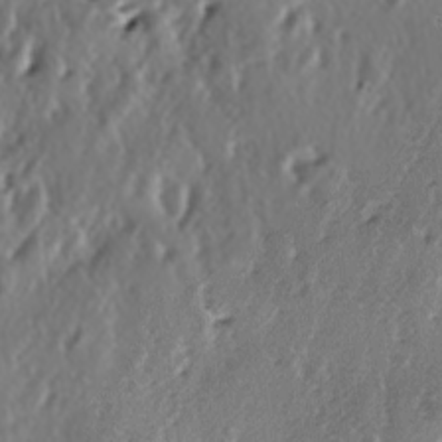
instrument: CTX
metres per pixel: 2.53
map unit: lAa
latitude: -6.7652
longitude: -124.2334
